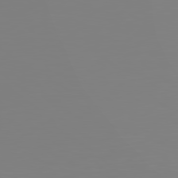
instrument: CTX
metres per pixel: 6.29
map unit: Hpe
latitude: 78.5924
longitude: -145.5749
